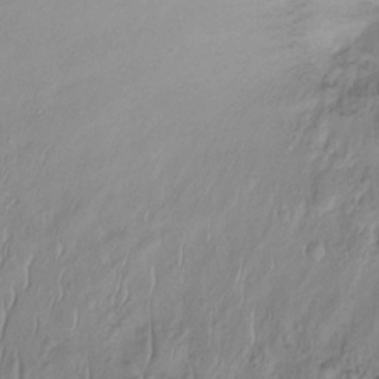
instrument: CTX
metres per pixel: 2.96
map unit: Htu
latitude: -14.3307
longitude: -44.7435
